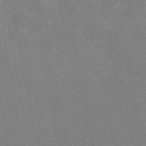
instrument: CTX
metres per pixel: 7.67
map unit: eAb
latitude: 45.8394
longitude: 122.1795
